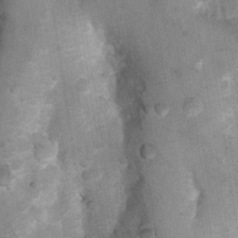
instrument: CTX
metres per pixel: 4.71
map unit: Ht
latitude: 4.8380
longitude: -29.7638
